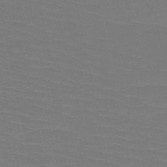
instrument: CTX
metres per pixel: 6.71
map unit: HNb
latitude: -50.5952
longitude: -43.3482
